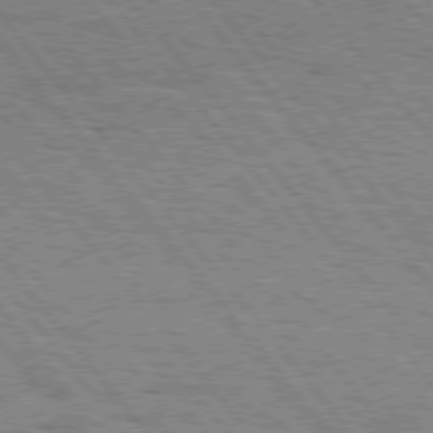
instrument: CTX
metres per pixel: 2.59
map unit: Hpe
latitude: 75.7450
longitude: -153.1592
